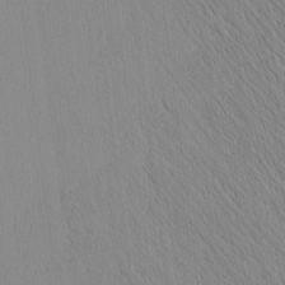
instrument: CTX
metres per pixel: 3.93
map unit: Nhu
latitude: -5.4832
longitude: -151.2537
